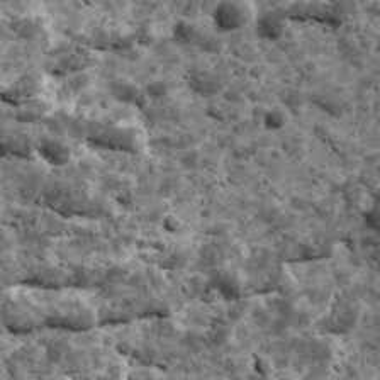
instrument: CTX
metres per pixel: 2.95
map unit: Ave
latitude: 17.4049
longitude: -134.3845
